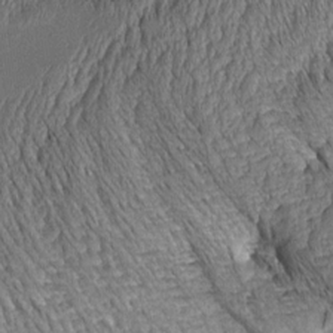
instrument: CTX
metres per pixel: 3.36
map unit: Aa
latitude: 8.2901
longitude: -128.9891
